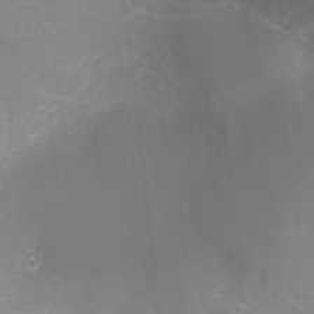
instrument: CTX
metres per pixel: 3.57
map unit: Ht
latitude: -10.1228
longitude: -28.0633
